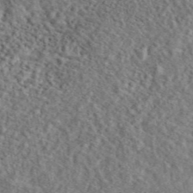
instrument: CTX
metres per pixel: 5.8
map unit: eAb
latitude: 45.7449
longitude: 111.0486
